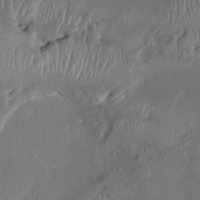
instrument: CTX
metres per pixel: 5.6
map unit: HNhu
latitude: 3.0836
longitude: -6.2711
